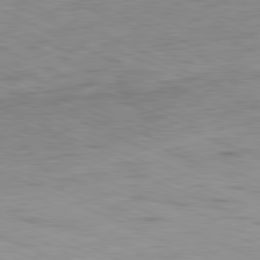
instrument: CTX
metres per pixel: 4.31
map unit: Ap
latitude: -81.7100
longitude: -75.4049
